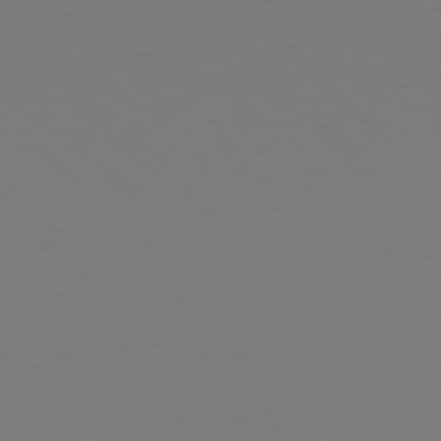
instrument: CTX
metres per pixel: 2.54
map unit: Hpe
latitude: 77.9339
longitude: -164.6302
